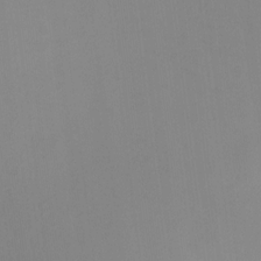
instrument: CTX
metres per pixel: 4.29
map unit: HNhu
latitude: 7.4615
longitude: 10.5763
